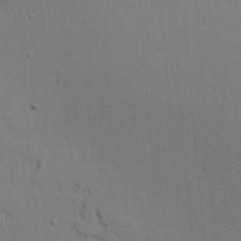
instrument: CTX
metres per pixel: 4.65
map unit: Aa
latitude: 19.4804
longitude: -126.1767
